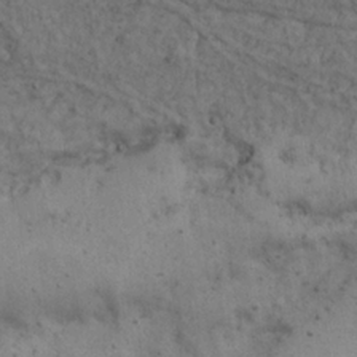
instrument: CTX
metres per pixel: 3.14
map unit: Nhu
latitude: 22.4790
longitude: -68.1767
